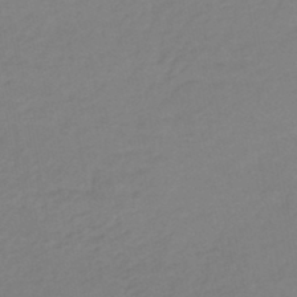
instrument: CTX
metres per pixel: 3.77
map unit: eHb
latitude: -46.3873
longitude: 88.7841
